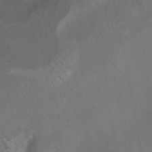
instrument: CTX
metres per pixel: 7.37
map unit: ANa
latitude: -37.8044
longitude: 95.1998
